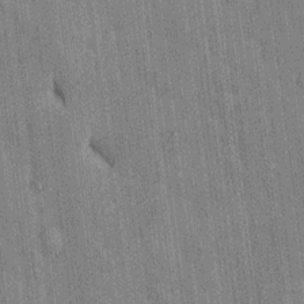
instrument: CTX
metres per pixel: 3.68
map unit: Htu
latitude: -8.2550
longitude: 176.4062
